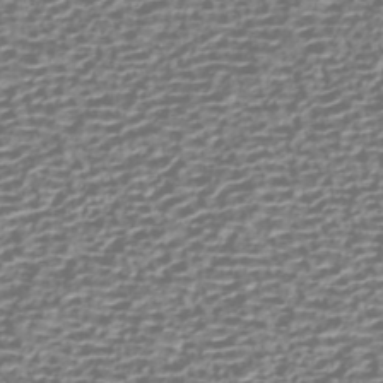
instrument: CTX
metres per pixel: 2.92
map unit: HNhu
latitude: -42.8219
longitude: 106.4629
